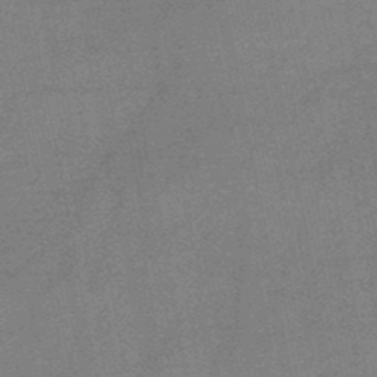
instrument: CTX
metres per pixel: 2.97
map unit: HNb
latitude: -47.4076
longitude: -39.5182
